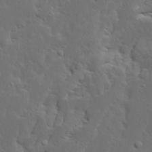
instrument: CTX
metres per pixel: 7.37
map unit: Ave
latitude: 14.1578
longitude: -135.6127
